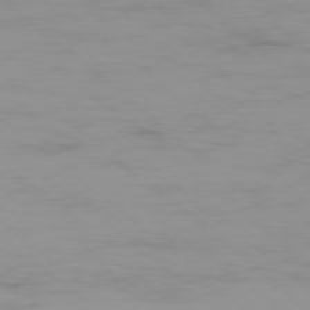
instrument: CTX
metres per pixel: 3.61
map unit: Ap
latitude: -77.9178
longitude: -95.4238
